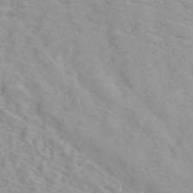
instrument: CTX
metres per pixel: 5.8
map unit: ANa
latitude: 40.6868
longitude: 28.8408
